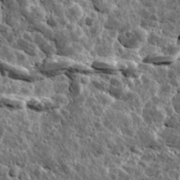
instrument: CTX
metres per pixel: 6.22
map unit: Ave
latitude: 17.3104
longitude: -134.9136
